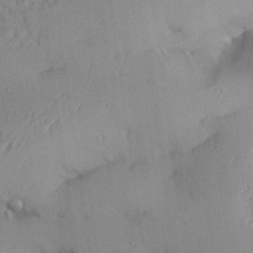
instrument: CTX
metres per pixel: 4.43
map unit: Aa
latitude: 27.8017
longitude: -129.8772
